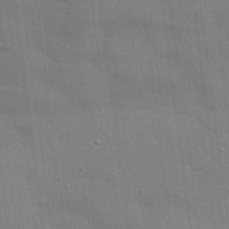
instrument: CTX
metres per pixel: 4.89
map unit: eHh
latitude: 28.4601
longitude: -82.8191
